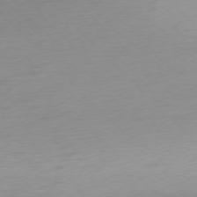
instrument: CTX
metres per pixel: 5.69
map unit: Ap
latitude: -77.0109
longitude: -63.4427
